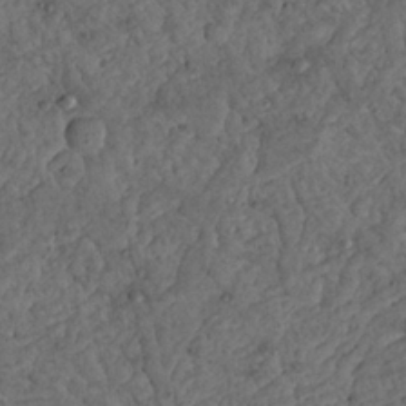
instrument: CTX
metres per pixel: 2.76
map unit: Nhu
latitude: 22.5546
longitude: -67.6882
